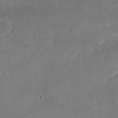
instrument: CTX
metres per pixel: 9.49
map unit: Nhu
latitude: 21.4616
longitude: -71.3481
